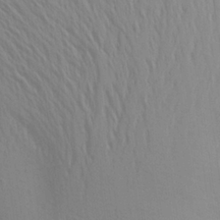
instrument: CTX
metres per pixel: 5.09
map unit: Aa
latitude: 24.1577
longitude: -145.4048
